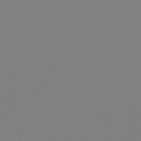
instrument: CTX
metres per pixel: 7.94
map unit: lHb
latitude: -46.4818
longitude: 68.5006
